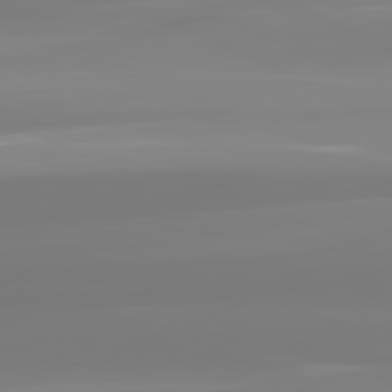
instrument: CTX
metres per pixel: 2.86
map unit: lApd
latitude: 81.7072
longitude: -148.3467
